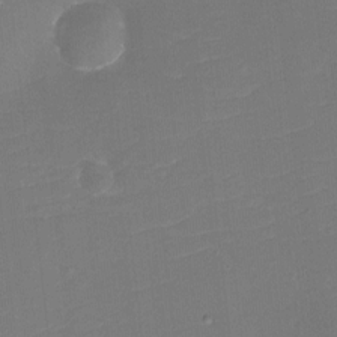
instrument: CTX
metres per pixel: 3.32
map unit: eHh
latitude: -3.9178
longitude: -76.7435
